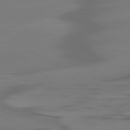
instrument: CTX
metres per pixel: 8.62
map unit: lApd
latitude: 80.9136
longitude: -82.2522
